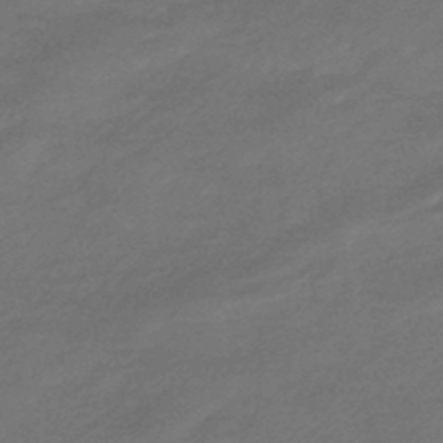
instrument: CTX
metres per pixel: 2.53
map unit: HNhu
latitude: -46.7652
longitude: 90.3873
